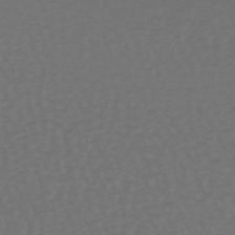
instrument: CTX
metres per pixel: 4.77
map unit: lHb
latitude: -39.1431
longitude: 63.0675
